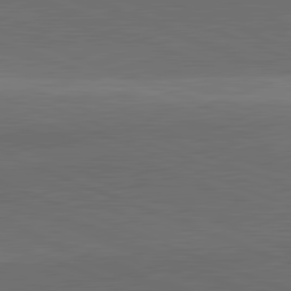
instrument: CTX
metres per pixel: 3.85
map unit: lApd
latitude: 81.8394
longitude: 137.0486
